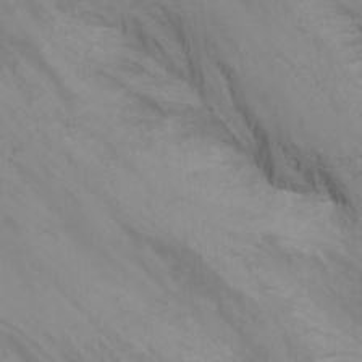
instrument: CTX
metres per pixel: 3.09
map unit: Nhu
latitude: -15.6344
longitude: -55.1781
